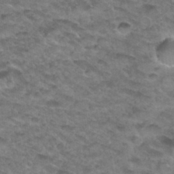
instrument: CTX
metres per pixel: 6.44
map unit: Hto
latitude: 33.7828
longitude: -48.7057
